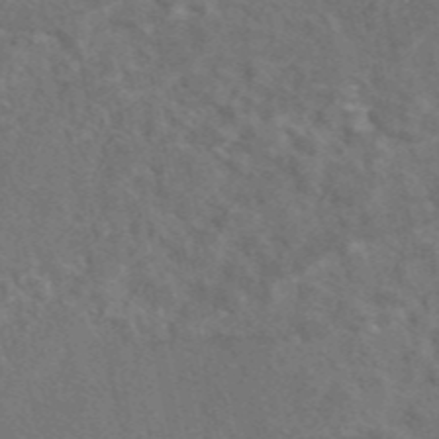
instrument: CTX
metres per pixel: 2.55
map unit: eAb
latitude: 46.5546
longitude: 109.6722
